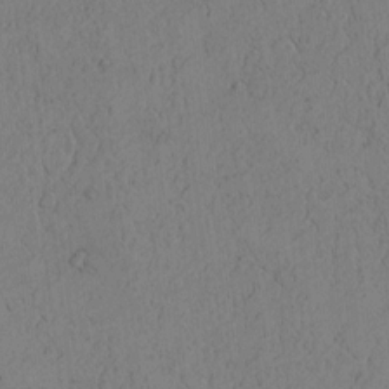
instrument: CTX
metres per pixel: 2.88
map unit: Htu
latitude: -3.1242
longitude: 167.8044
